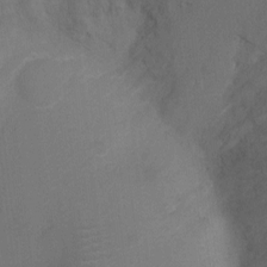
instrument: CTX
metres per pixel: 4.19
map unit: Ht
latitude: -10.9920
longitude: -34.9135
